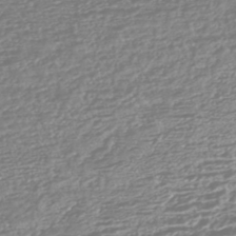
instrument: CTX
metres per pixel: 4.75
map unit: HNhu
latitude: -45.4265
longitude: 100.9163
